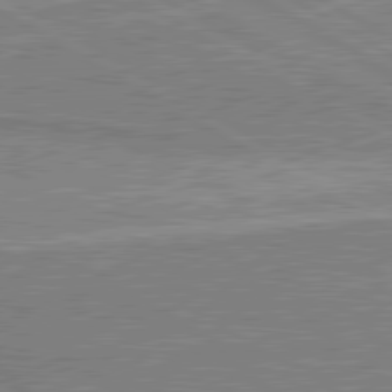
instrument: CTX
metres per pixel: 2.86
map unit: lApd
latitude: 80.6679
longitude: 143.1242
